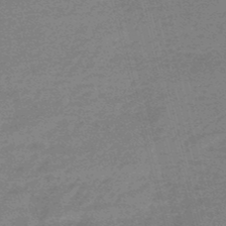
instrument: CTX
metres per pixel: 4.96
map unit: eHb
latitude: -48.8030
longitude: 87.1053
